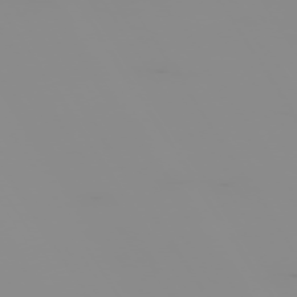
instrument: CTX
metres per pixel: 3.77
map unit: Hpe
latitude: -74.9353
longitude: 6.1417
